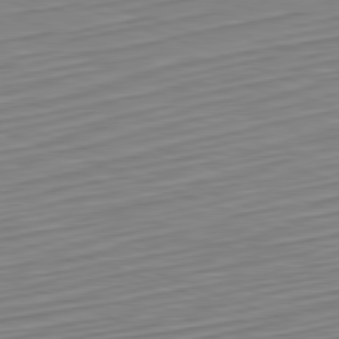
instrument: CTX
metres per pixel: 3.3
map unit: Hpe
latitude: -82.2928
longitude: 15.4455
